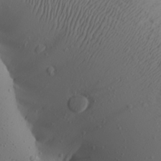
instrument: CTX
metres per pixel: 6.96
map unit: Aa
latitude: 25.0080
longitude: -144.3845
